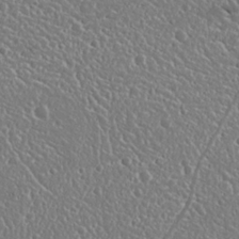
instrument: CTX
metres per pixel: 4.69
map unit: Nhu
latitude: 25.6504
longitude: -58.0822
